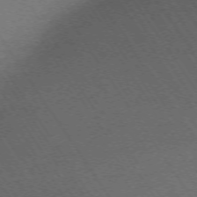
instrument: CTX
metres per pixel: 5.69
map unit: Ap
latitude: -73.1242
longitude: -71.1214
